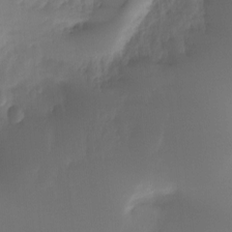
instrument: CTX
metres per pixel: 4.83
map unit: Hto
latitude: -8.2928
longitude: -50.3845
